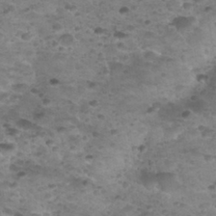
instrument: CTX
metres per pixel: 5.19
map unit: Nhu
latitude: 31.2915
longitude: -52.5357
